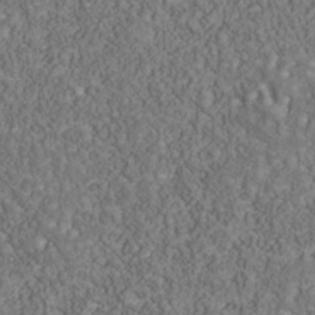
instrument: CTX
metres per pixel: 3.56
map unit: Nhu
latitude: -39.5588
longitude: -84.3656
